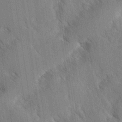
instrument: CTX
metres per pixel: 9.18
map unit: Ave
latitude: -0.6897
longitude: -111.4993
